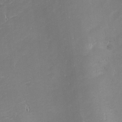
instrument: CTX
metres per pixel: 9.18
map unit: eHh
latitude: -2.1227
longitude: -81.0647
